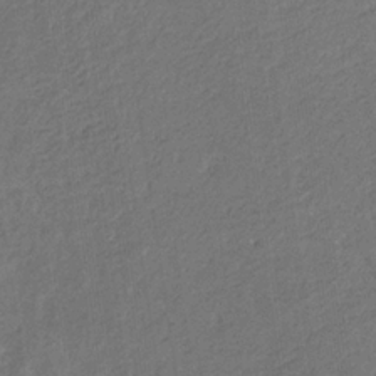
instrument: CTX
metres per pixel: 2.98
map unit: eHb
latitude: -30.6707
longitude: 70.2362
